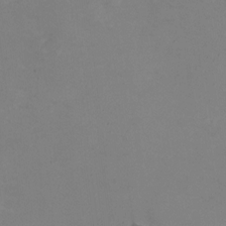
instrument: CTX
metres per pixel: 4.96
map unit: HNhu
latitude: -1.3510
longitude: -4.5357
